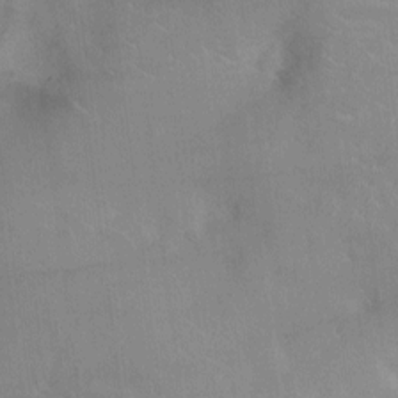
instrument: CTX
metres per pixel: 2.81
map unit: Ht
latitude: -2.9919
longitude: -17.0836
